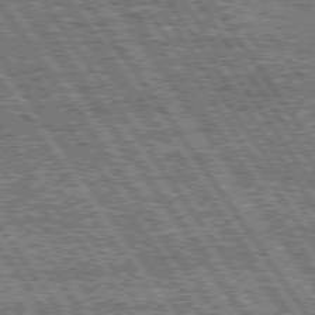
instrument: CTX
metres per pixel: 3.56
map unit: Hpe
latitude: 75.1970
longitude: -153.4993
